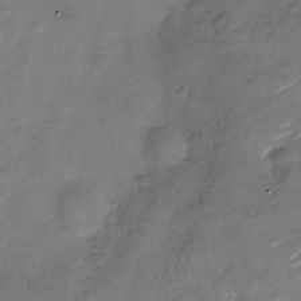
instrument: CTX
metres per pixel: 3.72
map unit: Nhu
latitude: -27.6155
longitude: -73.5372
